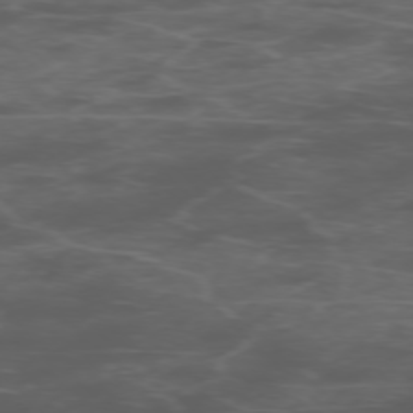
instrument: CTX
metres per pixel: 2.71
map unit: Ap
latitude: -76.0094
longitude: -68.2334
